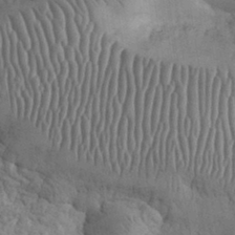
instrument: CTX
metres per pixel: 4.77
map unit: eHh
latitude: 32.5924
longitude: -66.1577
